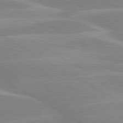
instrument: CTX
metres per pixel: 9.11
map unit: lApd
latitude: 80.1011
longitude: -123.6694
